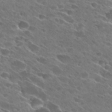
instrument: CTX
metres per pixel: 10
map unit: Hto
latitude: 27.4804
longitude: -42.0255
